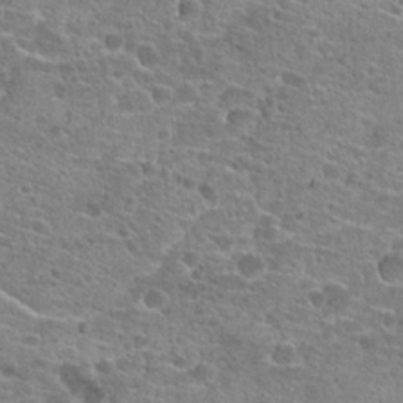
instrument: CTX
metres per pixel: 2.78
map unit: Hto
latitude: 20.9136
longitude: -42.2901
